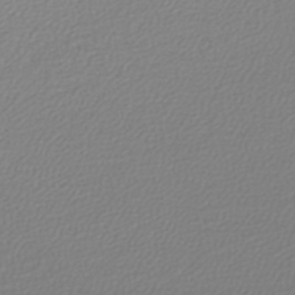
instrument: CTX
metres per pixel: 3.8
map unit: lHb
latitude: -44.3684
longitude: 72.6518
